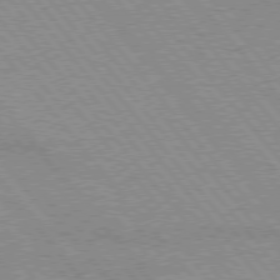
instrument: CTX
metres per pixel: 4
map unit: lApd
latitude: 76.2144
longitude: -85.4993
